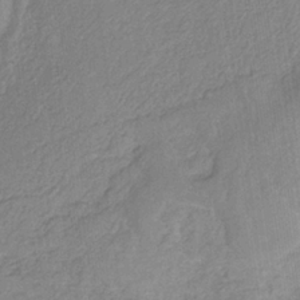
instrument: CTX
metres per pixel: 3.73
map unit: HNb
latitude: -33.2187
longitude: 59.7855
